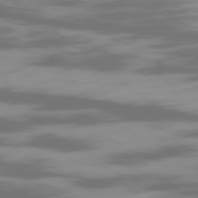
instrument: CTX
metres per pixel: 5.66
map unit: Ap
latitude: -79.1809
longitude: -60.9702
